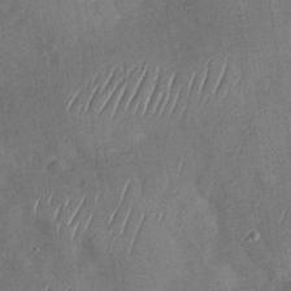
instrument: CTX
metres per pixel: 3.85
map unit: Nhu
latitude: -29.3132
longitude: -58.3845
